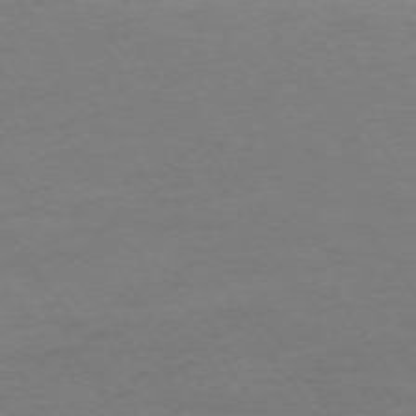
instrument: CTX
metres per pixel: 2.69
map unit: Ap
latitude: -74.4062
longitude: -85.8583
